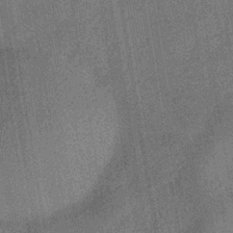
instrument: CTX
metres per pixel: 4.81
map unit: eHb
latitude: -35.3888
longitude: 80.6897
